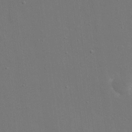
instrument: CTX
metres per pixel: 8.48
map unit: eHh
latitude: 18.9136
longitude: -69.5371
